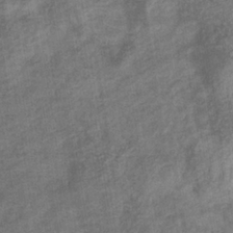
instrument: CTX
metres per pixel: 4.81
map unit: eHb
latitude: -34.8786
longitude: 77.9556
